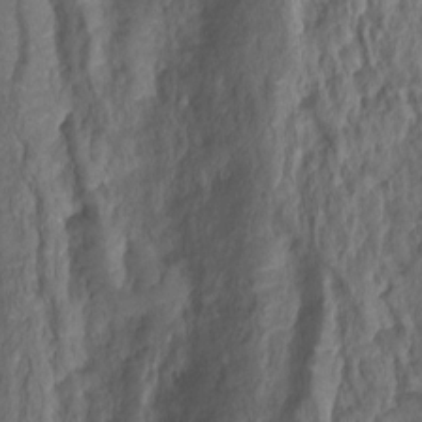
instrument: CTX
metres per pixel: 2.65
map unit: Ht
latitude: 2.0633
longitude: -34.9135
